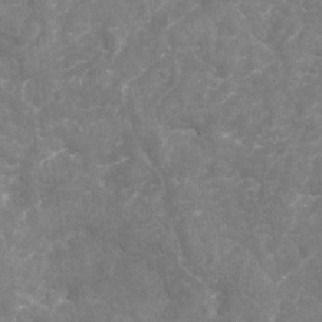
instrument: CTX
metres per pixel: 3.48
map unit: Nhu
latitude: -18.0661
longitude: -57.0647
